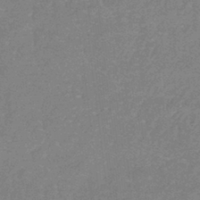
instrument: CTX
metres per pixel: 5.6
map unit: lHb
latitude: -41.3698
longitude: 66.0661
